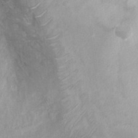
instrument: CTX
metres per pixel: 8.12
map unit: Ht
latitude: 3.7071
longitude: -29.1214
